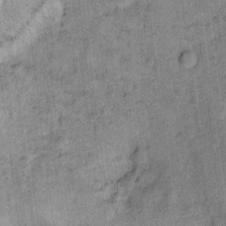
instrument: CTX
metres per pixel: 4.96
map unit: Ht
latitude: 9.4238
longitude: -39.1970
